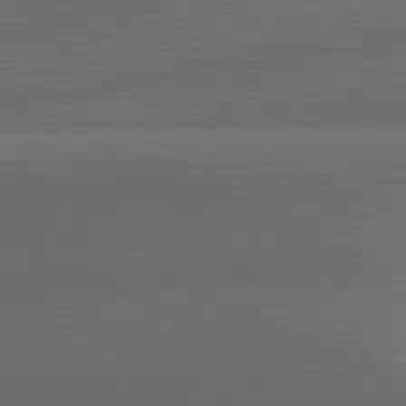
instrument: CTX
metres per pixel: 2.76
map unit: lApd
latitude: 81.1970
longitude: 133.8990
